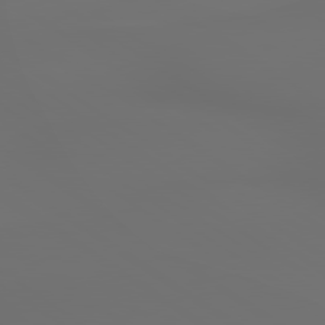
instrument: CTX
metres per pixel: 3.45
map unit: lApd
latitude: 79.7072
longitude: -175.7639
